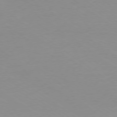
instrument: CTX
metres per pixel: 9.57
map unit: Ap
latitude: -79.1242
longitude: -67.3292
